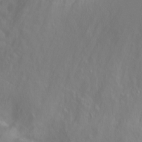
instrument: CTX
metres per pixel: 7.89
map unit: eHh
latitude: 1.0647
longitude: -55.4804
